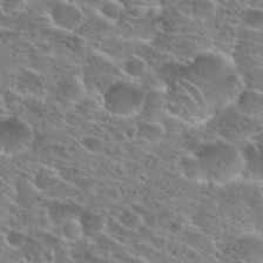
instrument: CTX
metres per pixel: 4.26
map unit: Hto
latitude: 26.0822
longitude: -47.4427
